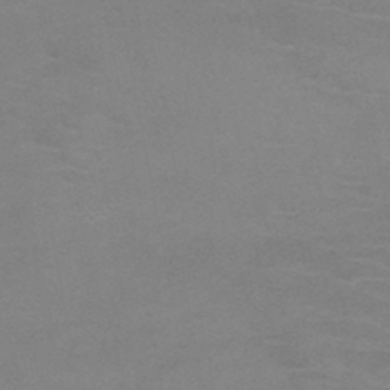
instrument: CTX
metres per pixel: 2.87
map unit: HNb
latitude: -46.5573
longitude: -46.4601
